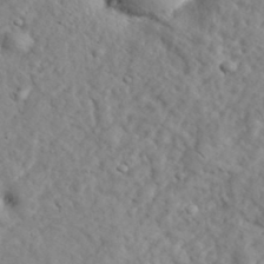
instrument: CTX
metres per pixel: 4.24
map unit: lHvf
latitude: 35.3292
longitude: -86.4034
